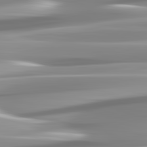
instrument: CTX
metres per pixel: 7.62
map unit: lApd
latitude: 82.9891
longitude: -139.2159
